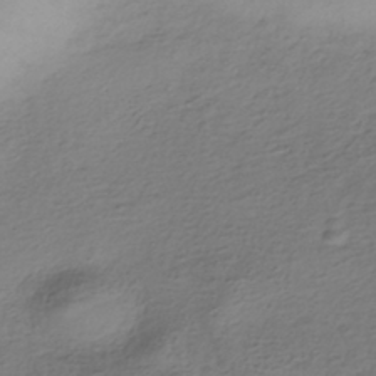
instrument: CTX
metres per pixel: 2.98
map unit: HNhu
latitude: -41.0675
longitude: 99.8611
